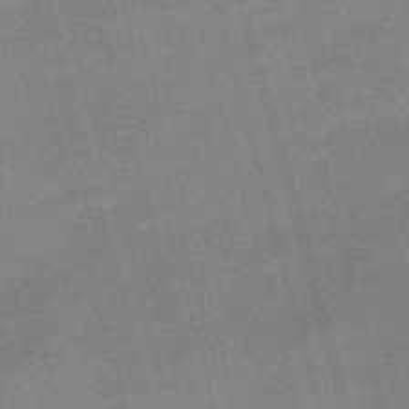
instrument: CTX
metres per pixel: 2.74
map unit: lHb
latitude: -49.1431
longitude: 76.6518
